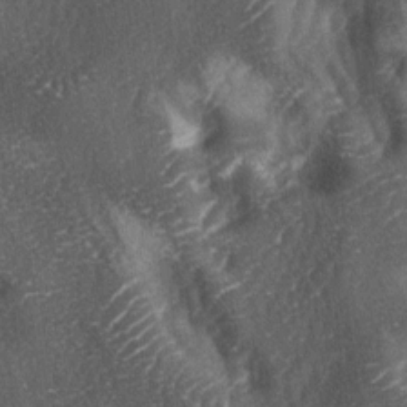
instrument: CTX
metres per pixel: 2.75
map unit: lAa
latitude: -4.6896
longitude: -127.1592
